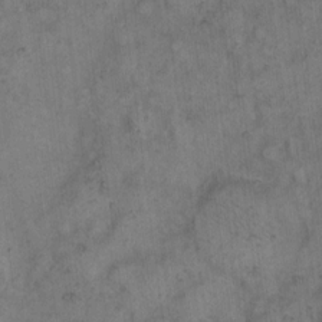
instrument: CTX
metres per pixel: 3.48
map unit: eHh
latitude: 11.1592
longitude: -62.4790
